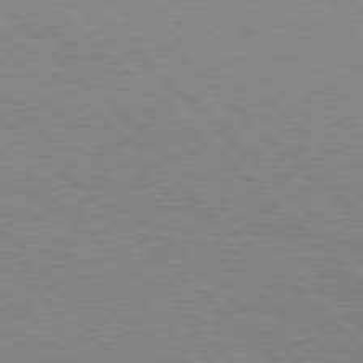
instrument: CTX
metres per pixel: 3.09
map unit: Hpe
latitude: 77.4993
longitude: -153.8395
